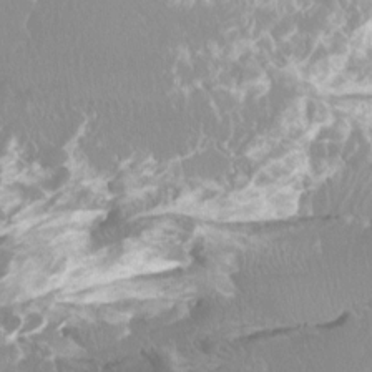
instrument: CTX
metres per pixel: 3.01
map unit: Htu
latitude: -15.8423
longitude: -46.9136
